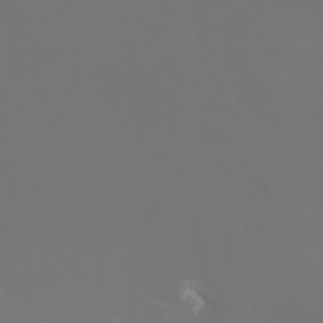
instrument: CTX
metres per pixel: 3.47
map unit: Nhu
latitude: -8.7841
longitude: -95.3860
